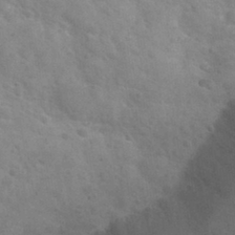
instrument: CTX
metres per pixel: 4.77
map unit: Nhu
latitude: 30.5924
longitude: -48.7813
